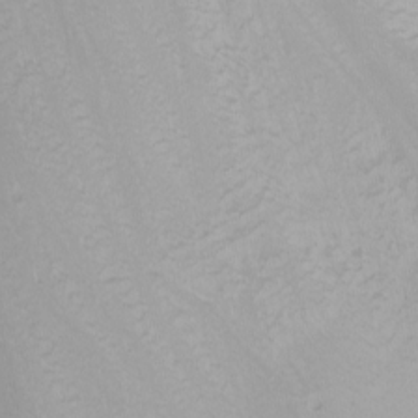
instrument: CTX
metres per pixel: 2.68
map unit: Nhu
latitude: -0.9920
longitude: -79.0459
